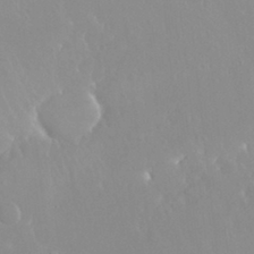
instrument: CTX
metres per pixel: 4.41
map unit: Nhu
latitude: 30.1011
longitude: -57.8961
